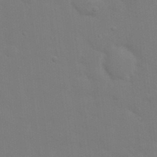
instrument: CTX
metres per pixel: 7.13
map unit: Nhu
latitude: 21.2537
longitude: -72.9325
